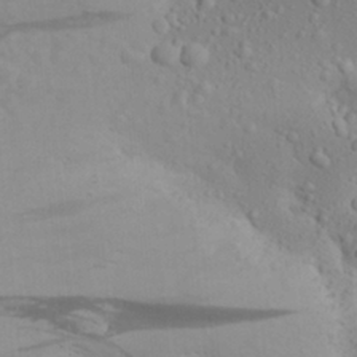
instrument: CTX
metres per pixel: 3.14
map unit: Aa
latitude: 25.1025
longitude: -146.7625
